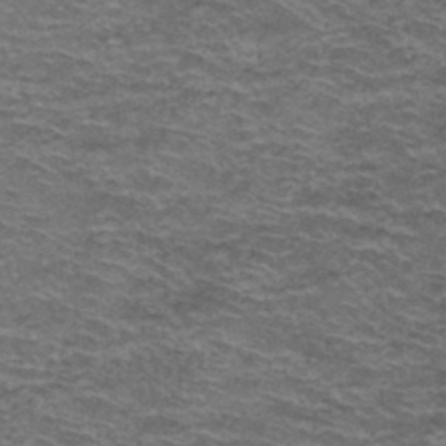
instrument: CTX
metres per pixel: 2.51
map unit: Hto
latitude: 38.1767
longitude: -42.6302
